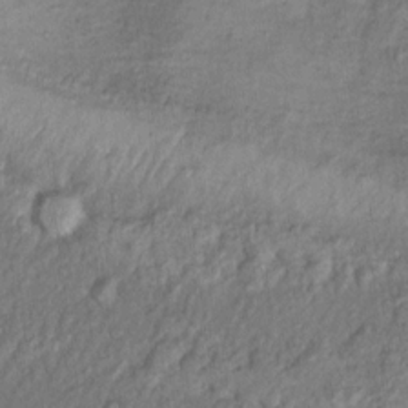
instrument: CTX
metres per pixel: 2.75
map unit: Nhu
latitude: 11.6127
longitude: -27.4615
